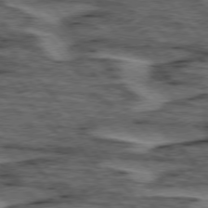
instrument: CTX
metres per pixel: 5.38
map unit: lApd
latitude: 75.9906
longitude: -76.8758
